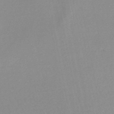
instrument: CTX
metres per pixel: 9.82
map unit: lHb
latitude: -48.0472
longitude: 72.2172
